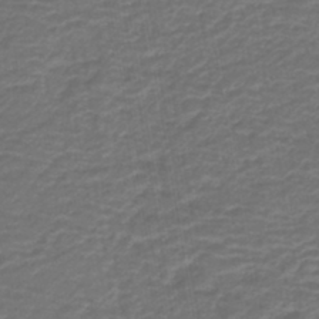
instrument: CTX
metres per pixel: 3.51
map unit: HNb
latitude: -43.0108
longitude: 51.5399
